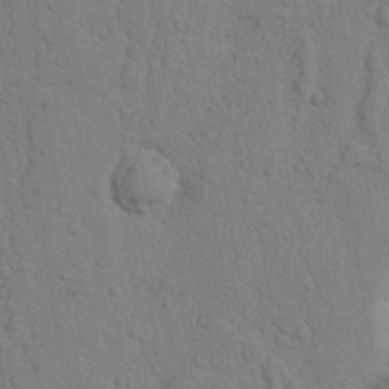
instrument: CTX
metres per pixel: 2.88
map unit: Nhu
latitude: 16.9703
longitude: -75.9339
